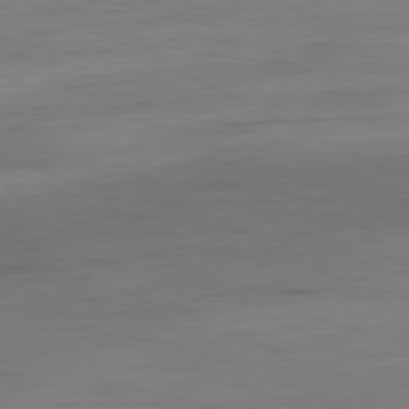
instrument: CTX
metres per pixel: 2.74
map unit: Hpe
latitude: -80.8975
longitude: 19.5966
